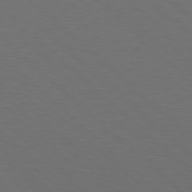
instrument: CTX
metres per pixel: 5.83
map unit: Hpe
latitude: 77.8772
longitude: -170.5357
